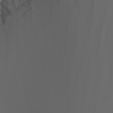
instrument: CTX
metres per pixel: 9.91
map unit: Nhu
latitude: -7.7477
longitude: -81.9528
